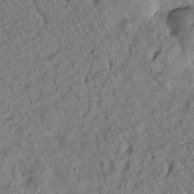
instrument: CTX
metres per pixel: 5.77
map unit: Htu
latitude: 2.7813
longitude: 178.3873
